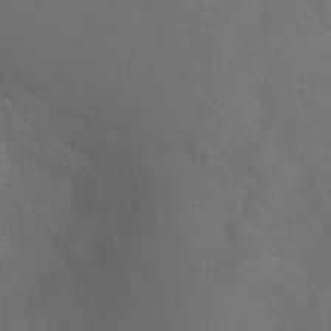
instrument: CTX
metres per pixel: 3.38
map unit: Ht
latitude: 0.0255
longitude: -35.7827
